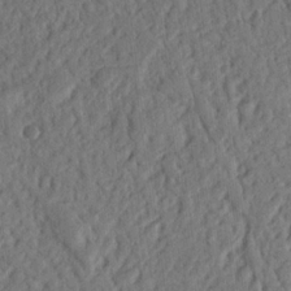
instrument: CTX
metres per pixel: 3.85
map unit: Nhu
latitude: 19.0836
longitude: -77.9717
